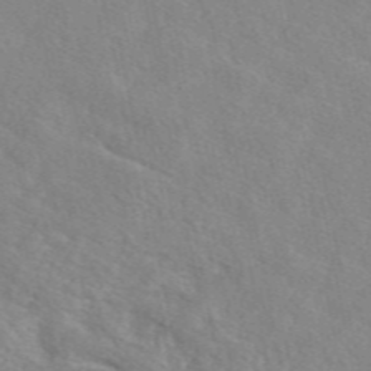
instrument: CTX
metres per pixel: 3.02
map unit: eAb
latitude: 49.5182
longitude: 117.8422
